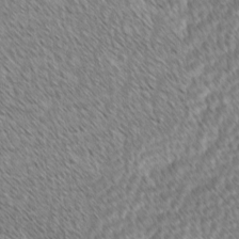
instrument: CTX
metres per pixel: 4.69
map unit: lAvf
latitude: -1.6722
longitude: -114.5545
